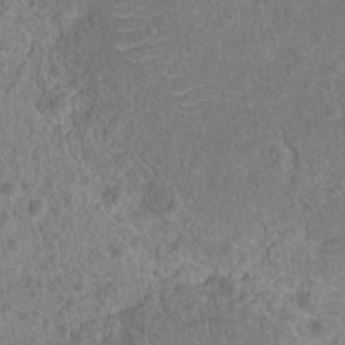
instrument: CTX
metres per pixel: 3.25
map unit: Hto
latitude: 17.5749
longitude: -41.6315
